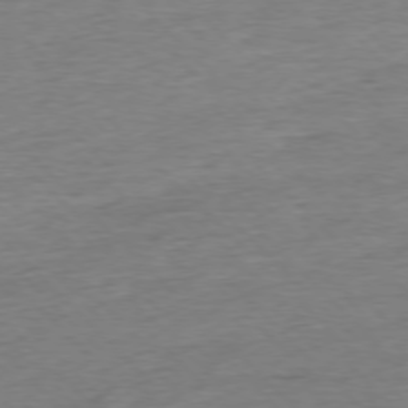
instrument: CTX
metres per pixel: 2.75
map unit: Ap
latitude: -77.1053
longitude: -97.8583
